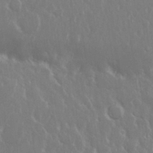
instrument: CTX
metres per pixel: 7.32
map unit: Nhu
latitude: 25.6504
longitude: -59.4993
